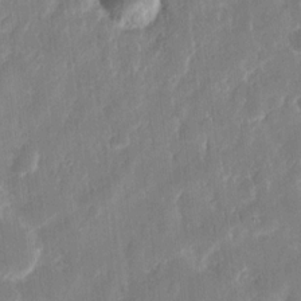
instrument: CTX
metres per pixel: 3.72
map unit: eHh
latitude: 13.1025
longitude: -72.8002
